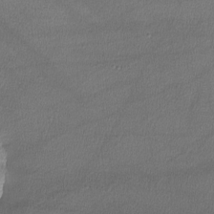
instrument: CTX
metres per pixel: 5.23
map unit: lHvf
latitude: -11.6533
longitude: -100.9514
